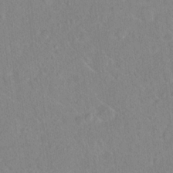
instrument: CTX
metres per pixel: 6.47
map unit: Hto
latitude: 16.5735
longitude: -39.7638
